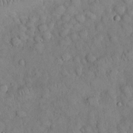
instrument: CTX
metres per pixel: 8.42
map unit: Nhu
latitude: 27.9528
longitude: -69.2159
